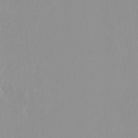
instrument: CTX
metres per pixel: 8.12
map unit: HNhu
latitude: -0.4818
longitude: -6.3278
